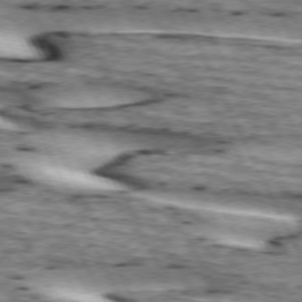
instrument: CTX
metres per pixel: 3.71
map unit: lApd
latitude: 73.2537
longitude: -55.1403
